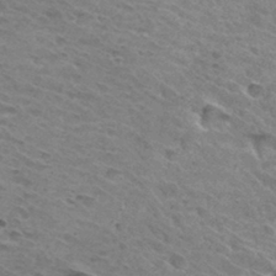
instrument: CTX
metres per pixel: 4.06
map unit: Hto
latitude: 31.8773
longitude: -46.1956
